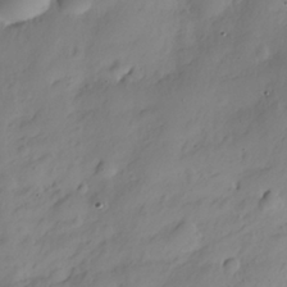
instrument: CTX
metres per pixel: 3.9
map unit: Nhe
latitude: -35.3321
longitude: -144.9325
